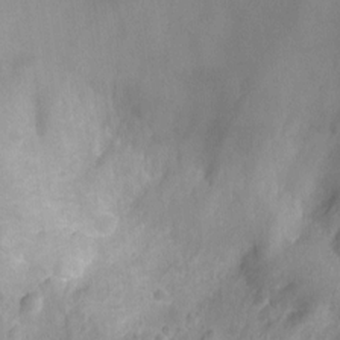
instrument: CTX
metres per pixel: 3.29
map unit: Ht
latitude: -9.1431
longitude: -21.4049
